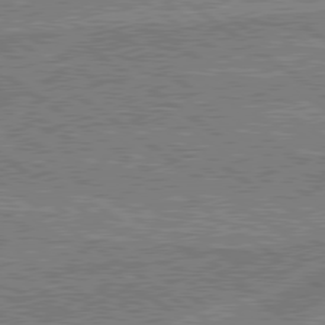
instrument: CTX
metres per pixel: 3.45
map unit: lApd
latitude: 79.2348
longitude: 175.3131
